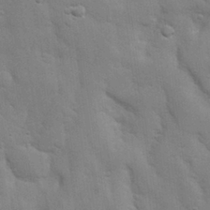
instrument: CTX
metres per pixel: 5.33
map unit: eHh
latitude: 27.9150
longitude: -75.3104
